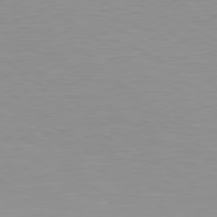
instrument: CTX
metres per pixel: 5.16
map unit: Hpe
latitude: 78.6869
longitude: -141.5938
